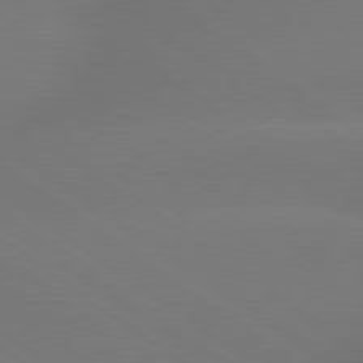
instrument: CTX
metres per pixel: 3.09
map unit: lApd
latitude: 79.2348
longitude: -151.5749
